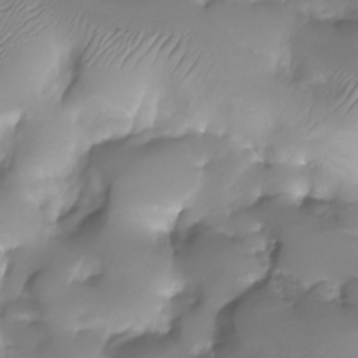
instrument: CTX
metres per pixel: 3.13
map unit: Nhu
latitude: -28.2362
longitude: -59.9150
